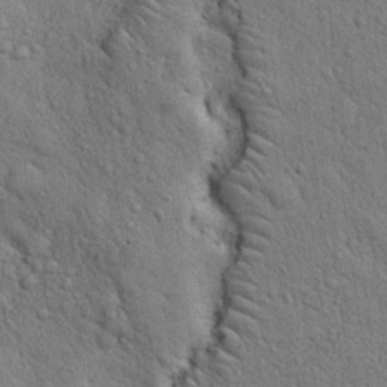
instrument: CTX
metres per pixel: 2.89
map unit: eHh
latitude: 19.4615
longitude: -61.5560
